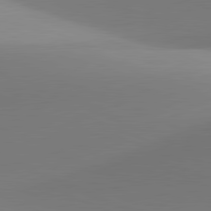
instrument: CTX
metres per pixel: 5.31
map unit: lApd
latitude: 81.6127
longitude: 142.4440
